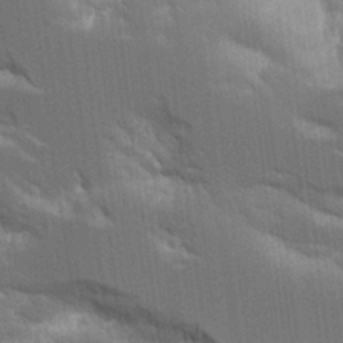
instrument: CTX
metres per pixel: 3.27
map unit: Aa
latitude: 11.0270
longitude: -125.8394
